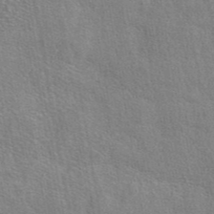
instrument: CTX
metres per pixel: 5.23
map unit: eAb
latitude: 44.2711
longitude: 110.5573
